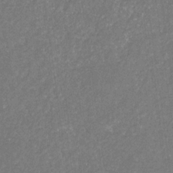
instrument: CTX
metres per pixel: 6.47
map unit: eHb
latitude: -31.2943
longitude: 69.9745
